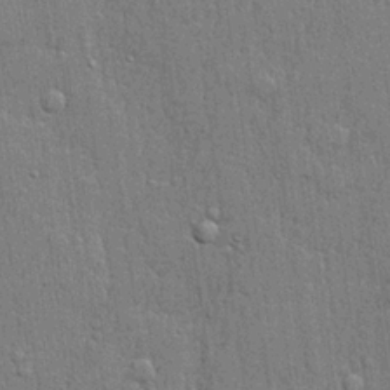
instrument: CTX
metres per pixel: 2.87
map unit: lHvf
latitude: 21.6883
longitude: 142.9541
